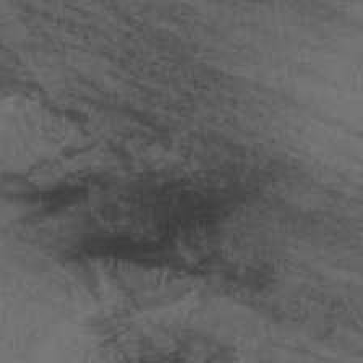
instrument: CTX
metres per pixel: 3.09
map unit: lHb
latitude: -34.8219
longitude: 66.8030
